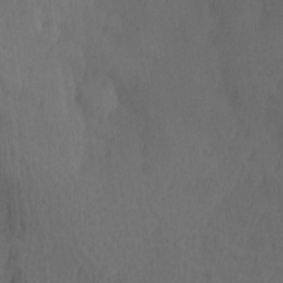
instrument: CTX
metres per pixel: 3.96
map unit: Hve
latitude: 14.1956
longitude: -91.2348
